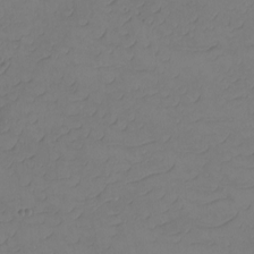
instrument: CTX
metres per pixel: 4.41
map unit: eHh
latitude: -2.6707
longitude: -74.5357
